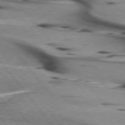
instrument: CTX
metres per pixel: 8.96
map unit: lApd
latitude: 75.3104
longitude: -65.9528
